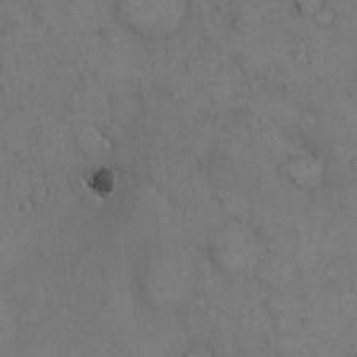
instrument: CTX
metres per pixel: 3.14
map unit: eHh
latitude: 10.9703
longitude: -63.3104
